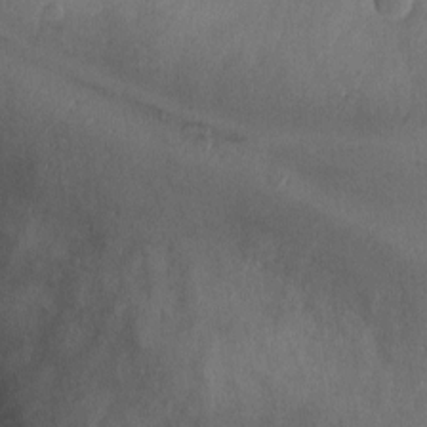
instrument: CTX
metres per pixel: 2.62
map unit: Ht
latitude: -1.8801
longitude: -19.9717
